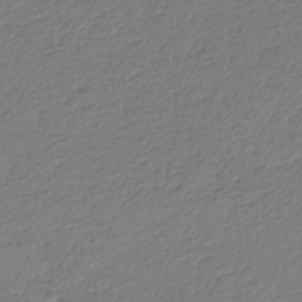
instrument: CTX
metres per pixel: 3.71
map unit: eHb
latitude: -30.2172
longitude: 67.1998
